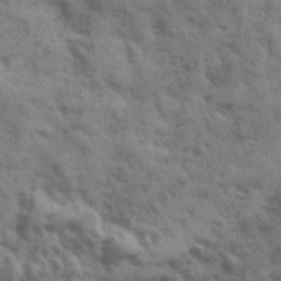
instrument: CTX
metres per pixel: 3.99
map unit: Ave
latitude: 19.0647
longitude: -132.0444
